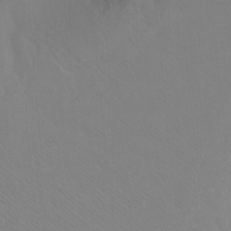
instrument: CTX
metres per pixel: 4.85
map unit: Ht
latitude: -8.6896
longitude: -37.0081
